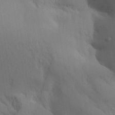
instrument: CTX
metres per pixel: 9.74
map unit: Aa
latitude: 26.3089
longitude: -132.2334
